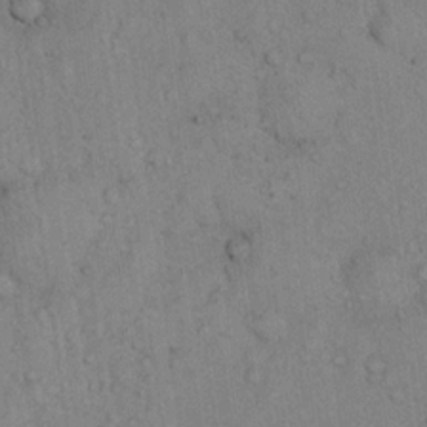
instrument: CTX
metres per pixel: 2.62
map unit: eHh
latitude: 16.6679
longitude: -63.2537
